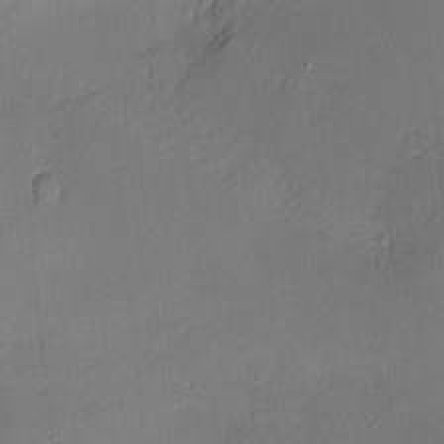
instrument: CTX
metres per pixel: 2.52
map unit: Nve
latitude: -8.7652
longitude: 175.3320
